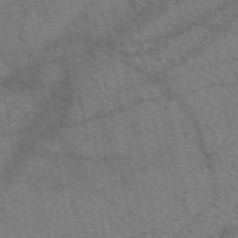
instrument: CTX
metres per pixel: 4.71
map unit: eAb
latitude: 50.7246
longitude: 115.4265
